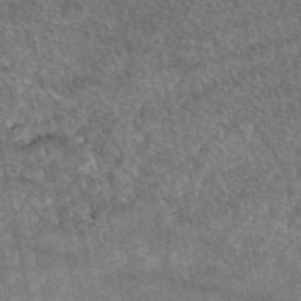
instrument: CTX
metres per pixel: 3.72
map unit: eAb
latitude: 47.4805
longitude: 117.9367
